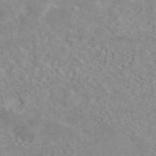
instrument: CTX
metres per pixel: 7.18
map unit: ANa
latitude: 44.5357
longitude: 21.1053
